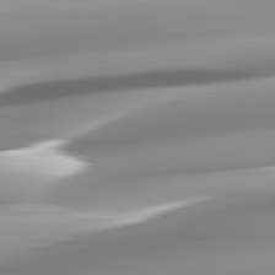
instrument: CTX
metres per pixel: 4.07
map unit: lApd
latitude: 82.5923
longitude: -143.5371
